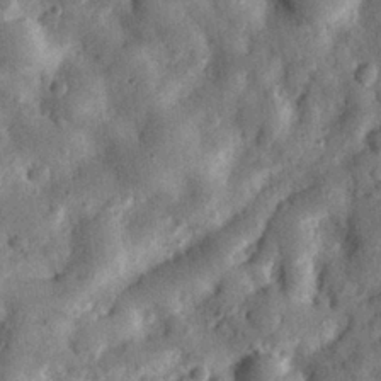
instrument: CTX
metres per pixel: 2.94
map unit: eHh
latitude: 28.5168
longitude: -74.5357
